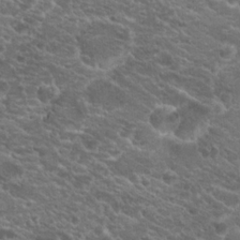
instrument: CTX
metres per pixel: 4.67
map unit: Hto
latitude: 19.7827
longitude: -36.1389
